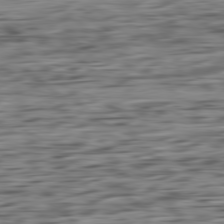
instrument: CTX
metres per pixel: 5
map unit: Ap
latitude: -80.9731
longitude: -96.3845
